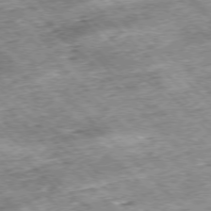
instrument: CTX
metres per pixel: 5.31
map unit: Hpe
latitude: -77.4454
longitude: 13.5966
